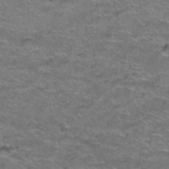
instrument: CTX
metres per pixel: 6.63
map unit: Hto
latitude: 38.5168
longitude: -42.9703
